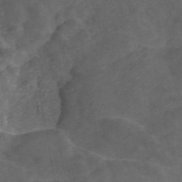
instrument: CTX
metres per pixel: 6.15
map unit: ANa
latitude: 45.0837
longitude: 39.0675
